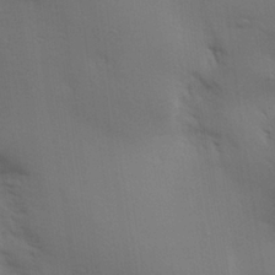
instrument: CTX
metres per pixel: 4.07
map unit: Aa
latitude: 27.5938
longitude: -138.8002
